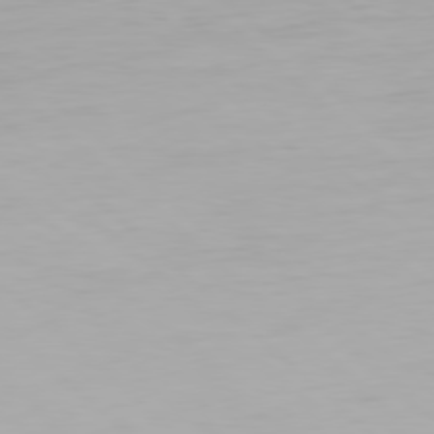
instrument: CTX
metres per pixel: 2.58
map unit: Hpe
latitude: 77.9339
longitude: -132.7624
